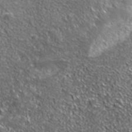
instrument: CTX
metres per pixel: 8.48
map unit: ANa
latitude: 40.0444
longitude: -90.7624
